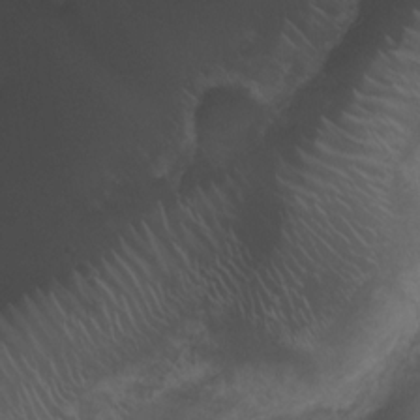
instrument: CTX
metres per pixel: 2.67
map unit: Nhu
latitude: 7.1970
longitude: -22.4790
